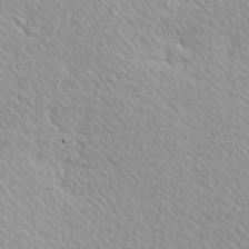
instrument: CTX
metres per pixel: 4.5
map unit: Hve
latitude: 1.4426
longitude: -124.1011
